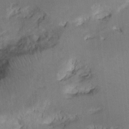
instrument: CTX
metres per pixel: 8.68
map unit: Ht
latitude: 7.6316
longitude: -30.1578
